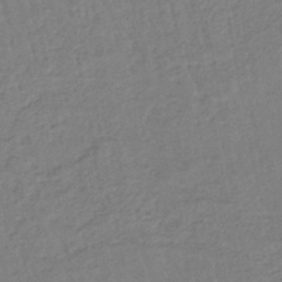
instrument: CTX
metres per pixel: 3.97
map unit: eHb
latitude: -45.5210
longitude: 80.7652
